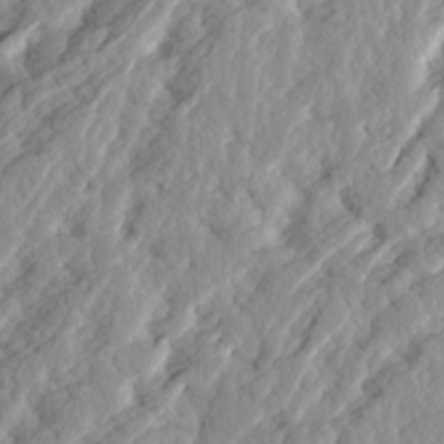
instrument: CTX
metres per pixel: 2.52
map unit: Ave
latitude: 14.5735
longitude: -135.3670
